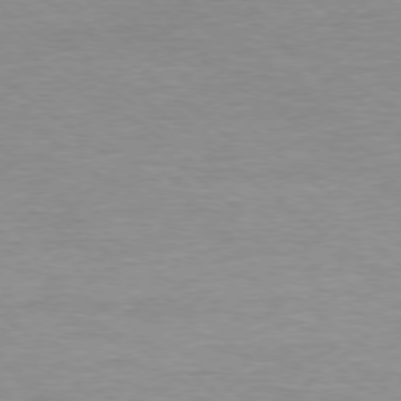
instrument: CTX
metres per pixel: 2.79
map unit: Ap
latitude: -77.8044
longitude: -82.9324
